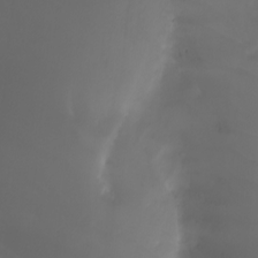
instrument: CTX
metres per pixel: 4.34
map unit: Nhu
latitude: -4.6896
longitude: -90.6113
